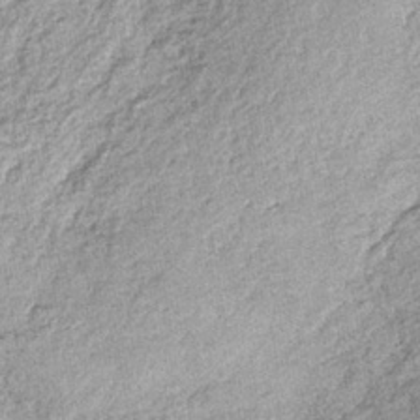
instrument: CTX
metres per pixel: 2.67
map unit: lHb
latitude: -38.5951
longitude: 67.8045
